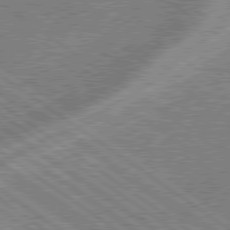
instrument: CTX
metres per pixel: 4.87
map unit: lApd
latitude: 79.0648
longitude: -169.7072
